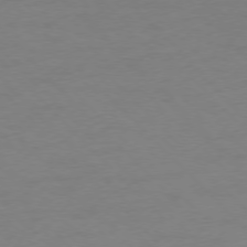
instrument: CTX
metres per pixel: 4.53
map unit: Ap
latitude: -77.1809
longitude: -71.5182
